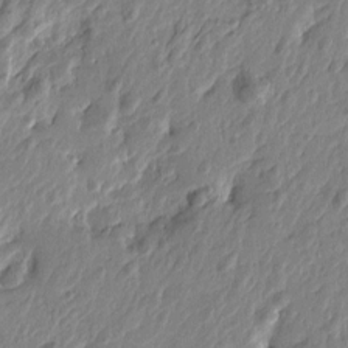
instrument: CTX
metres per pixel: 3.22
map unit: Htu
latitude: -4.5007
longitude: 179.2943
